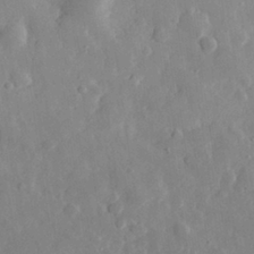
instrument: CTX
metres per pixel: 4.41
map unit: eHh
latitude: 29.1592
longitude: -78.1200
